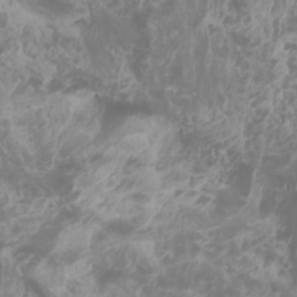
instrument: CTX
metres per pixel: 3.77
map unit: Htu
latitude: -0.7841
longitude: -77.6882
